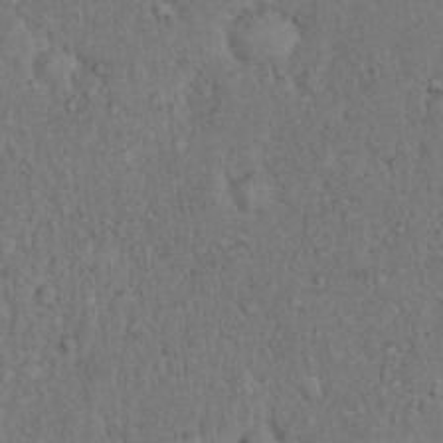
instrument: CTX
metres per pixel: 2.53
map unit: eHh
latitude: 18.2333
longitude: -62.1389
